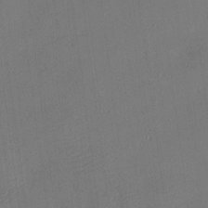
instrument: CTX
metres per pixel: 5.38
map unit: Nhu
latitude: 0.3845
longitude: -76.9702
